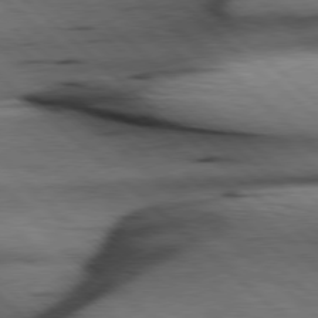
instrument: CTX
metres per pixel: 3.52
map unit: Hpe
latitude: 77.9528
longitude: -127.8772
